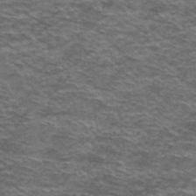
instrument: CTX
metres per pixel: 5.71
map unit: Hto
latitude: 38.3845
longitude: -41.8394
